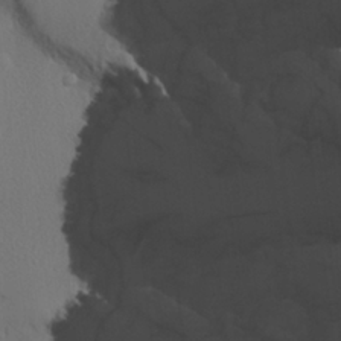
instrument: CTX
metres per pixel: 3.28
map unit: lHvf
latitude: 21.7261
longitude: 142.0850
